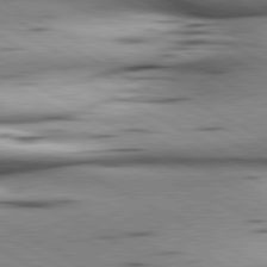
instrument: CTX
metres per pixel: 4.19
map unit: lApd
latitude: 80.5168
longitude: 157.1620
